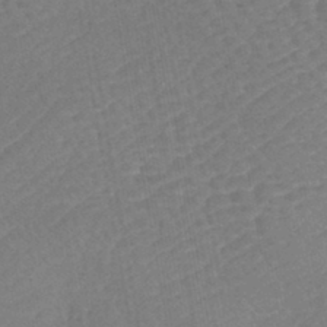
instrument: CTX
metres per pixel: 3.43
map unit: lHb
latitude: -43.6343
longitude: 80.6141
